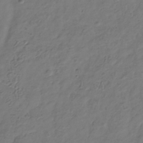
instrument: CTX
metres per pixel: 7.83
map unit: Hve
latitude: -34.2550
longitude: 90.6897
